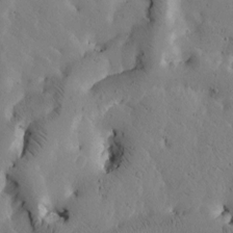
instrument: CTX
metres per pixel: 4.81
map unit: Htu
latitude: -2.5762
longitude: 168.8219
